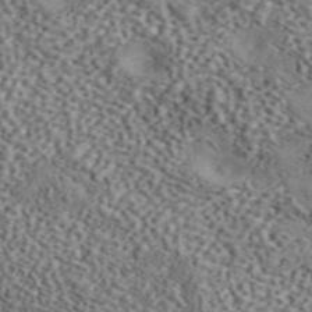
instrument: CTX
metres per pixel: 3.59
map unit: ANa
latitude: 45.8205
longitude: 45.5399
